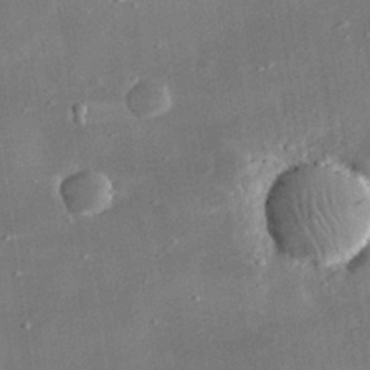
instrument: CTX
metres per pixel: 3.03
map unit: lHvf
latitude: 31.7450
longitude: -90.0444
